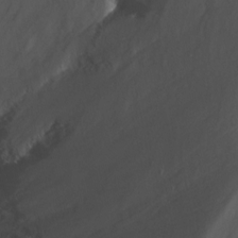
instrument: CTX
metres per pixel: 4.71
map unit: Nhu
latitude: -13.6155
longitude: -66.1955
